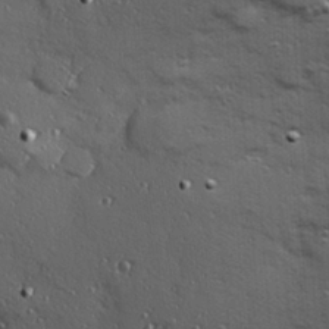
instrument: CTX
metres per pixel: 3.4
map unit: Hve
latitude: 24.5923
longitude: -96.4979
